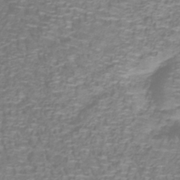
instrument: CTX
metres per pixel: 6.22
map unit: lHb
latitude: -40.0850
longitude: 59.2186
